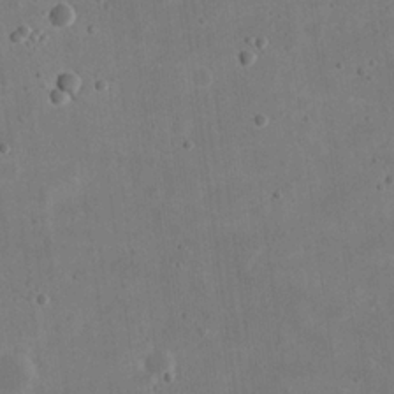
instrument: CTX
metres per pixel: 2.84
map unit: eHh
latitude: 21.3104
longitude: -69.7072
